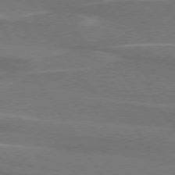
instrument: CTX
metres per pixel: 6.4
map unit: lApd
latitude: 74.3656
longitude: -66.3089
